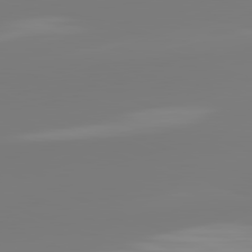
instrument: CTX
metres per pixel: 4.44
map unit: lApd
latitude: 81.9339
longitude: -159.6694
